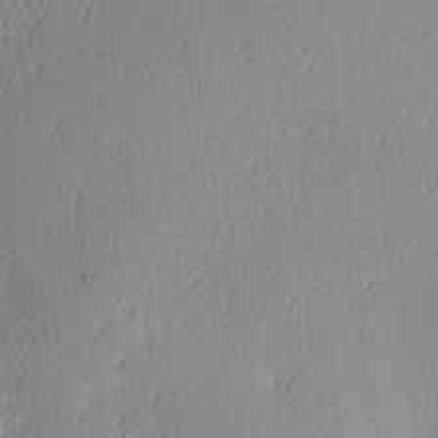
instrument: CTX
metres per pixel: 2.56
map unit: Ave
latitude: 3.7260
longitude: -114.7813
